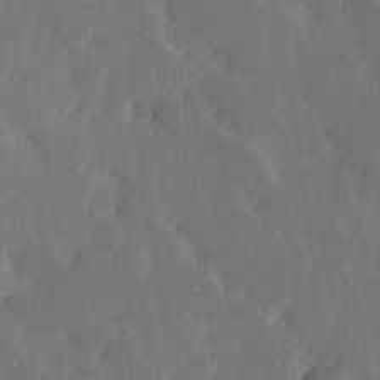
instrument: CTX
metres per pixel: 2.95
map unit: Hve
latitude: 25.4048
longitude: 145.1809
